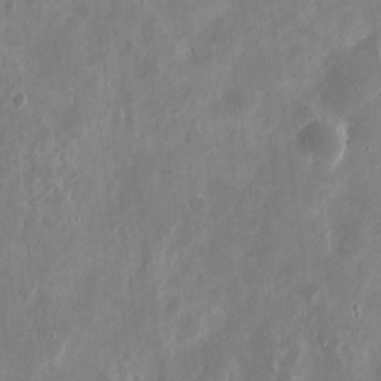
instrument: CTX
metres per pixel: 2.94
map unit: eHh
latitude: 11.0270
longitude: -72.1767
